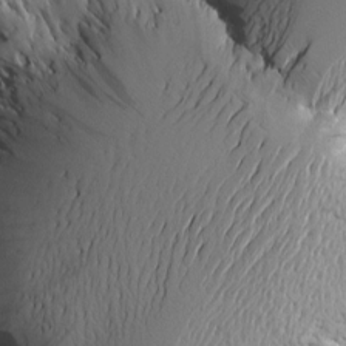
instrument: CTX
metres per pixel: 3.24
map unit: Htu
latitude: -1.8234
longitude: -176.9513
